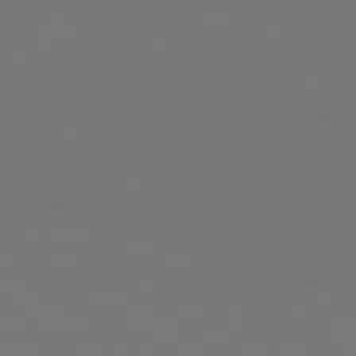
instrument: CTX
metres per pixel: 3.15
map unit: Hpe
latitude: 78.7624
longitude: -163.3104
